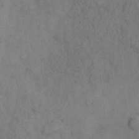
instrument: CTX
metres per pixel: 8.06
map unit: Hto
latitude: 4.9892
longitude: -60.9136
